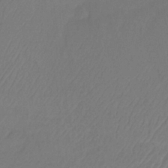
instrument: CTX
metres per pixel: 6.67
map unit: lHb
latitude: -35.5399
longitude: 64.1606
